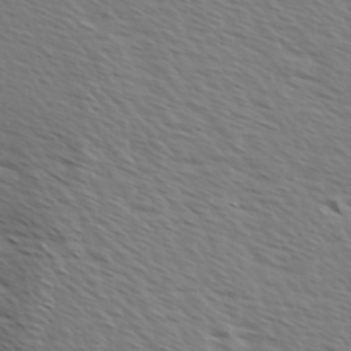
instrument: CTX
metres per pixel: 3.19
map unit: Ave
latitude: 14.2334
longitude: -102.1955
